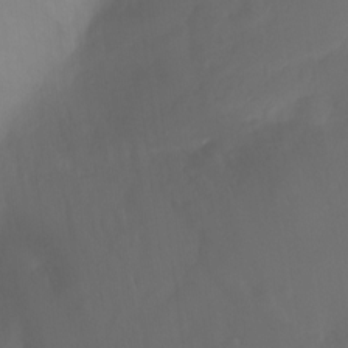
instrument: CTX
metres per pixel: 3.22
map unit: Nhu
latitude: -13.6344
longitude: -61.6505
